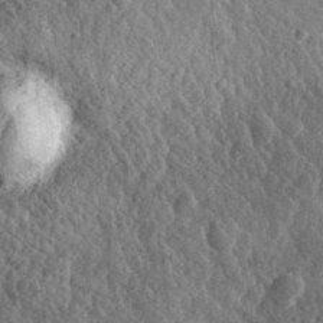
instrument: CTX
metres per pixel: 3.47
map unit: eHh
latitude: 32.7624
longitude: -79.9717
